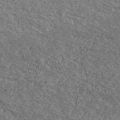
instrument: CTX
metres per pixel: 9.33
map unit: Ave
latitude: 40.9135
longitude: -108.3845
